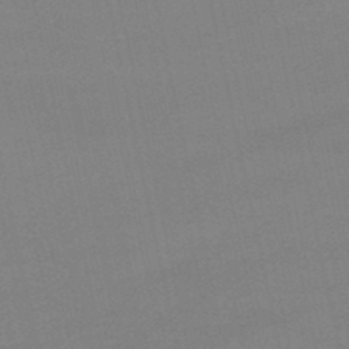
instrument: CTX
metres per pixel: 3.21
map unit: lHb
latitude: -46.3306
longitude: 58.8030
